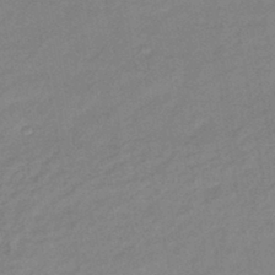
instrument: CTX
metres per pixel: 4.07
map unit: eHb
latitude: -41.1053
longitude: 82.6896
